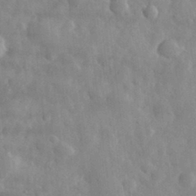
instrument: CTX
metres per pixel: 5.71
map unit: eHh
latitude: 31.6694
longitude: -71.9528
